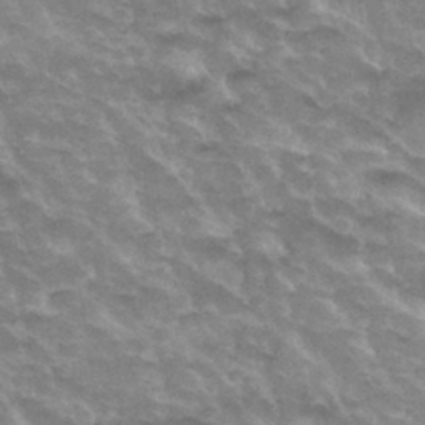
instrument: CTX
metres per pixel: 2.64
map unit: Hto
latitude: 32.8947
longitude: -43.5749
